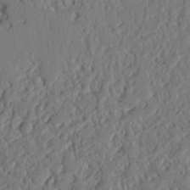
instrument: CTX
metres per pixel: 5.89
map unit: Nhu
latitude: 18.8191
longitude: -78.1767
